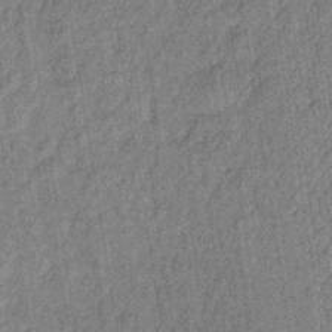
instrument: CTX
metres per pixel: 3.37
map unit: lHb
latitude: -35.5588
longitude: 63.9745
